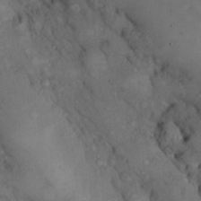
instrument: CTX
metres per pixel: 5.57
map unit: eHh
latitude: 12.1200
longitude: -62.1767
